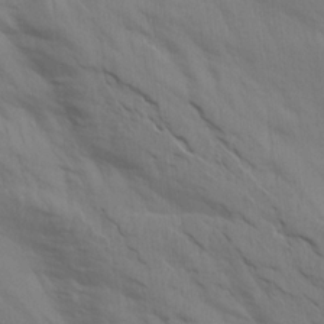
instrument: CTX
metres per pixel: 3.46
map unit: Aa
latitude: 14.6302
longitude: -147.3293
